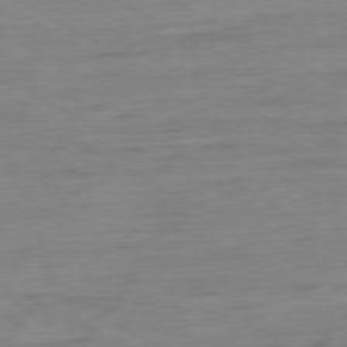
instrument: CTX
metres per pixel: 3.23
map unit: Ap
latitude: -80.5007
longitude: -77.8583
